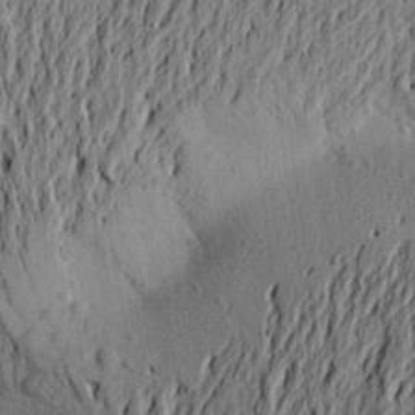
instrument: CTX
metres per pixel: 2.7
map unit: Aa
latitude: 21.3104
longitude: -149.6127
